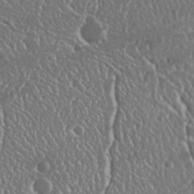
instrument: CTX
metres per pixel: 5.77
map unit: Nhu
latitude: 25.5371
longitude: -57.9150
